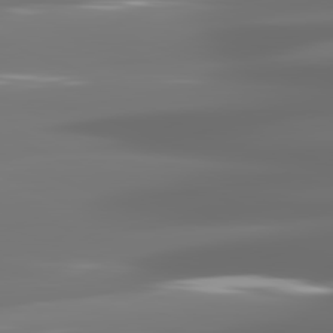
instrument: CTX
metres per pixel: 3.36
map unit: lApd
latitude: 81.7072
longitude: -144.6112
